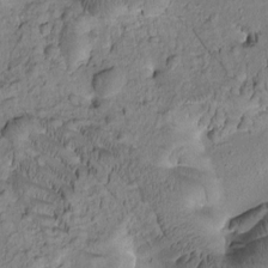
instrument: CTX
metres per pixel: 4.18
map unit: Htu
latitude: -2.0849
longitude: 172.2172
